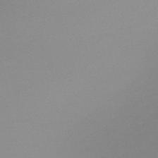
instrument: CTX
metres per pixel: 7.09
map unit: lHb
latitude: -45.2376
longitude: 67.0675
